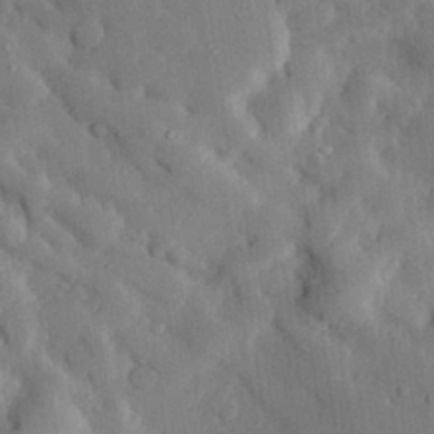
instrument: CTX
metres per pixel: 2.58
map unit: eHh
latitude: 28.6112
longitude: -79.2348
